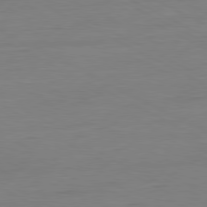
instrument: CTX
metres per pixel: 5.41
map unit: Ap
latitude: -80.9542
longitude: -77.7449
